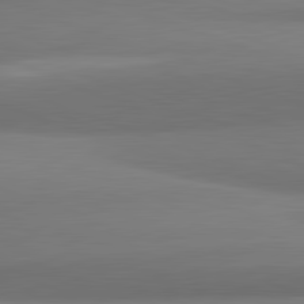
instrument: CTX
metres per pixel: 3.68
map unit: lApd
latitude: 82.1766
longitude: 169.6155
